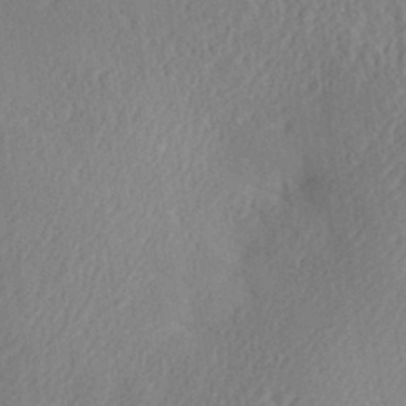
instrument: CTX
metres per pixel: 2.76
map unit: Aa
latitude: 29.8205
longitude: -135.7260
